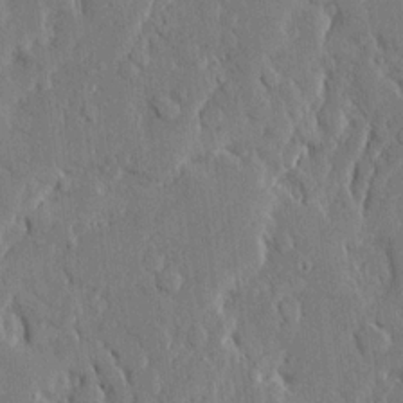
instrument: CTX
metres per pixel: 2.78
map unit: Ave
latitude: 15.7072
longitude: -140.0444
